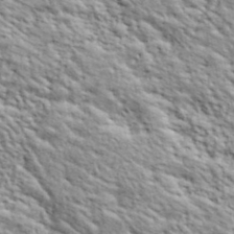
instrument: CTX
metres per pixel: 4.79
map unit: lHvf
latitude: 40.0255
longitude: -89.1215
